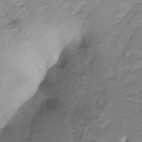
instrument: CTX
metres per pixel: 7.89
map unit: Ht
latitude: -9.5210
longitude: -39.2537
